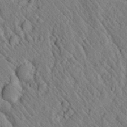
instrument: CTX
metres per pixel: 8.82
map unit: lAvf
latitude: 7.0647
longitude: 159.9367
